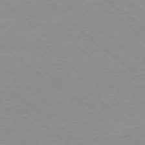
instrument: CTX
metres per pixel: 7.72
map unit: Ap
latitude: -78.5573
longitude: -83.8394
